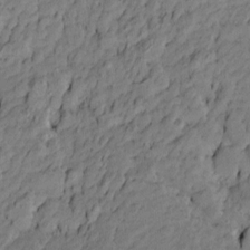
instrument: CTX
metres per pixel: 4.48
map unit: Htu
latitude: -10.0283
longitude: 177.1242
